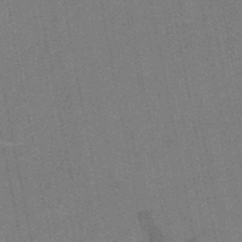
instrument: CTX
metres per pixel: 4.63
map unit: HNb
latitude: -51.7478
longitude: -44.3845
